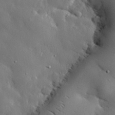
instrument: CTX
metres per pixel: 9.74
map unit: eHh
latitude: 30.2712
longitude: -80.7624
